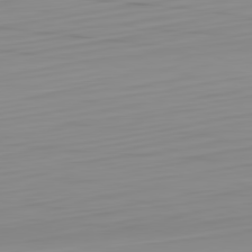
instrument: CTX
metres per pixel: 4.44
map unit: Hpe
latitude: -82.4251
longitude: 17.5588
